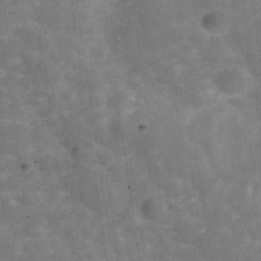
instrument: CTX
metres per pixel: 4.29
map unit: Hve
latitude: -30.3873
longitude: 93.5021
